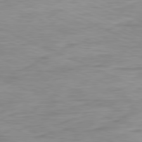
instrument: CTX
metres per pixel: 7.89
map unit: Ap
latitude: -81.2376
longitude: -81.9339
